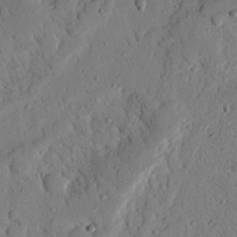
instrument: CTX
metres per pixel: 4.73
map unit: Nhu
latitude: 20.1389
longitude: -77.4615
